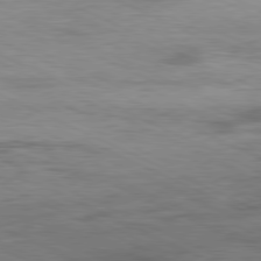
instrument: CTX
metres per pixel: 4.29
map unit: Ap
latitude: -81.1998
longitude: -91.5560
